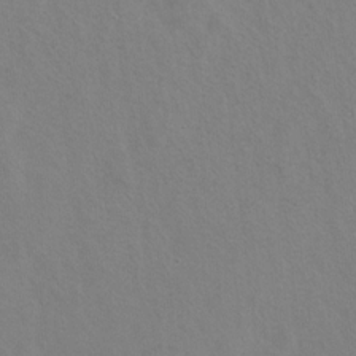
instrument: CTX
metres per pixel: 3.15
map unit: Hto
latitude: 8.8758
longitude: -35.0836
